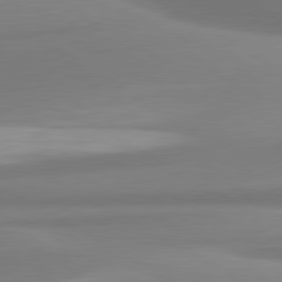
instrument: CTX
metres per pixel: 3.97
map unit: lApd
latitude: 80.6113
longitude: -175.2726
